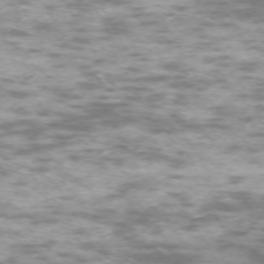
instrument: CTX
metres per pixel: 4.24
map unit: Hpe
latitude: -71.8989
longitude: 8.0850
